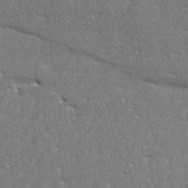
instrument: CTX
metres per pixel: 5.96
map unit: eHh
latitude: 36.1767
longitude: -132.5357
